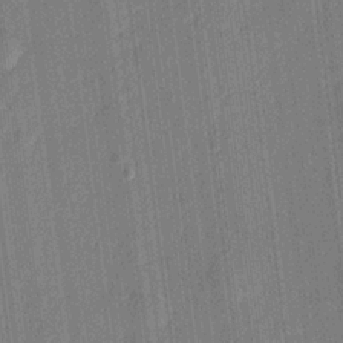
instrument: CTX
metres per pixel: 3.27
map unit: lHvf
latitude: 22.6301
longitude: 144.6896
